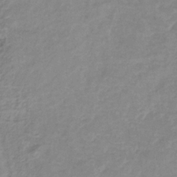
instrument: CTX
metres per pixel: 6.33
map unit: lHb
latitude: -36.3495
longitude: 73.1242
